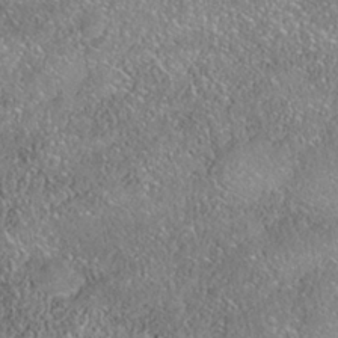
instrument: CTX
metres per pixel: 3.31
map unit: Nhe
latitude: -38.4062
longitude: 137.7666
